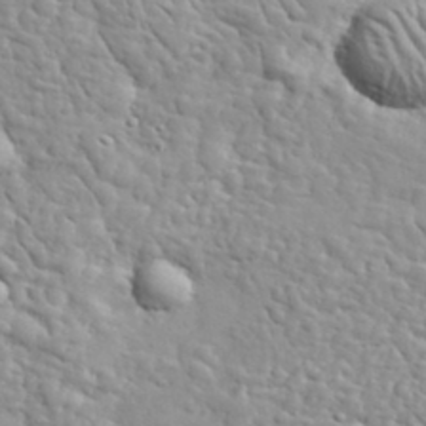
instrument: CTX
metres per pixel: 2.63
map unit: lHvf
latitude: 35.1403
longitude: -86.1955
